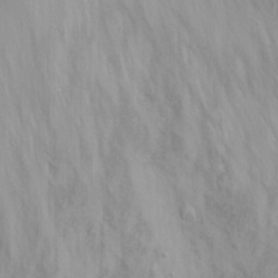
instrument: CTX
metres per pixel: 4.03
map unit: Nhu
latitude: 24.1577
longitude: -61.5938
